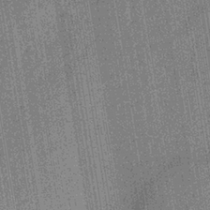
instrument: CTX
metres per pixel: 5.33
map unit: lHb
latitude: -33.8234
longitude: 66.6329
